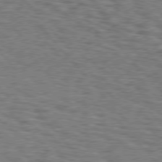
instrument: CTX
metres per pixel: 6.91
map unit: Hpe
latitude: 76.4412
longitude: -160.5546
